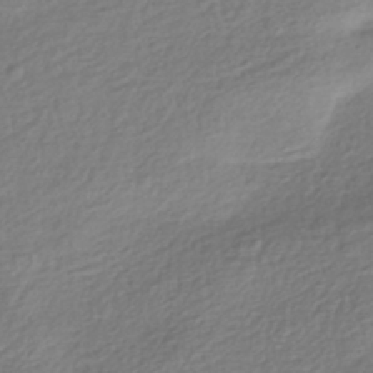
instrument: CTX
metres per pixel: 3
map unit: HNhu
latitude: -42.1605
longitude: 98.7085
